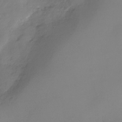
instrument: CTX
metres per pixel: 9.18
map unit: Nhu
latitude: -28.3873
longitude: -61.3481
